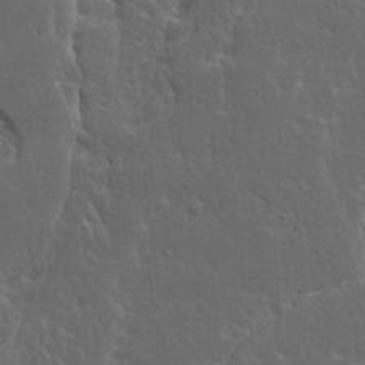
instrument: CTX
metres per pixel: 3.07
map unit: Ave
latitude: 13.9150
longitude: -135.7827
